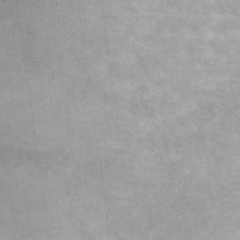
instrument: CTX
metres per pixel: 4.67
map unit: Hto
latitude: 11.9150
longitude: -37.1403
